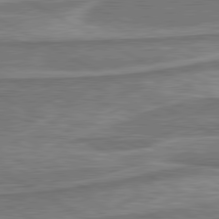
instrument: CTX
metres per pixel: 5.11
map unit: lApd
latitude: 80.5546
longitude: -178.5357
